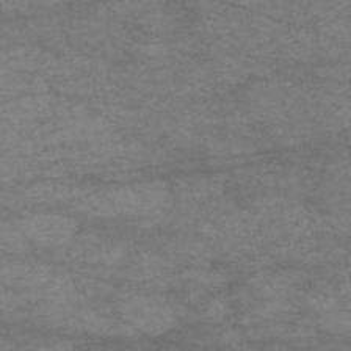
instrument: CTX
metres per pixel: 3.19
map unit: HNb
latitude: -53.8611
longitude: -43.5182
